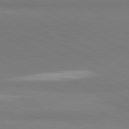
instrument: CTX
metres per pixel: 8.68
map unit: lApd
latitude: 81.4993
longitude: 158.9730
